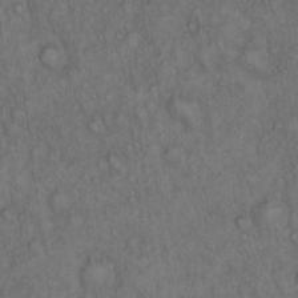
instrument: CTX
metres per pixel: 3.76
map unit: Hto
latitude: 15.6127
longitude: -57.0269
